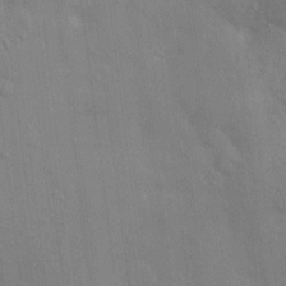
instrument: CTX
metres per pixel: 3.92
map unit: HNhu
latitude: 8.3090
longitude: -4.9325
